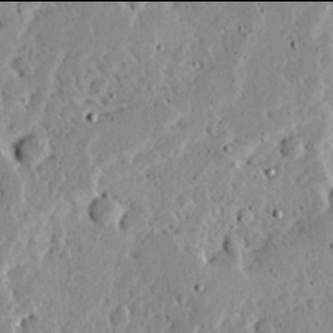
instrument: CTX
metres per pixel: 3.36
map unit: Ave
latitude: 13.9906
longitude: -138.9325
